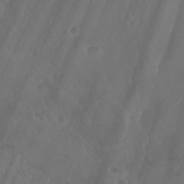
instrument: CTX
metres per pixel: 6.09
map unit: Aa
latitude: -8.0472
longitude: -78.7813
